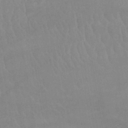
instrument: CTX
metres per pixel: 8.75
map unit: lHb
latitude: -40.1795
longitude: 66.5385
